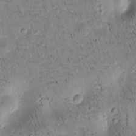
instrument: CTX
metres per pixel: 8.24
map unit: Htu
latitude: -4.1983
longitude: 172.3873
